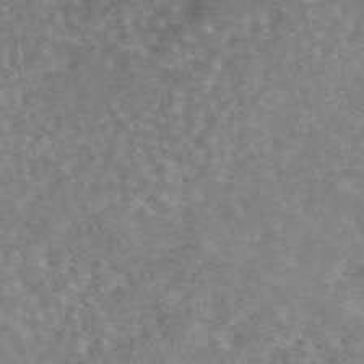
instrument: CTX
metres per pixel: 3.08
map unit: eAb
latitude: 44.8947
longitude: 114.4629
